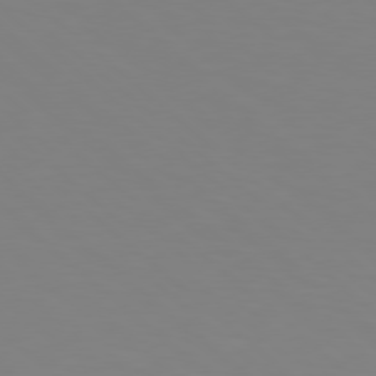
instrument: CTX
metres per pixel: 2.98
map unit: Hpe
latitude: 77.8016
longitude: -174.6491
